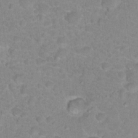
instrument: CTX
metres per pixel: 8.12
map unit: Hto
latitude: 17.7450
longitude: -34.5734
